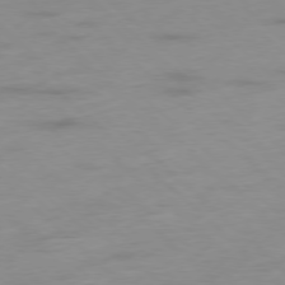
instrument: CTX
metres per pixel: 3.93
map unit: Hpe
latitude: -78.1794
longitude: -21.1403
